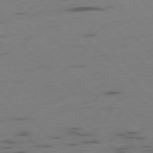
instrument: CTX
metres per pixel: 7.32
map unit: Ap
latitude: -78.5951
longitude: -62.4979
